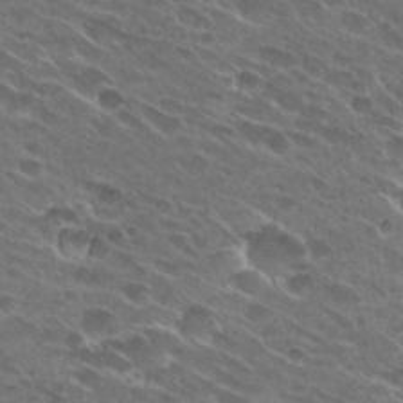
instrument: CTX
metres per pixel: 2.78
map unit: Hto
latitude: 27.2348
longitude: -42.4223
